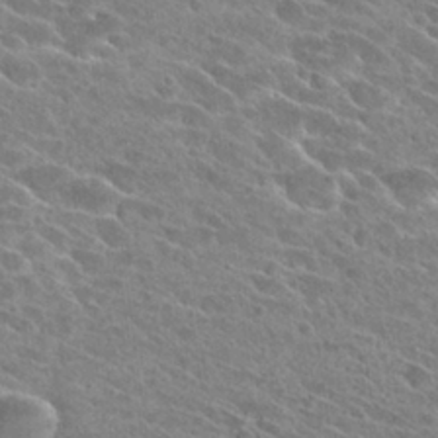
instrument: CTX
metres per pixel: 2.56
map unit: Hto
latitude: 26.4979
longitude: -41.1781
